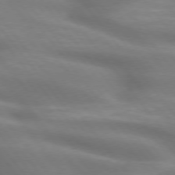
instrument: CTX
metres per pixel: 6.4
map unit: lApd
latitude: 75.1403
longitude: -60.4223
